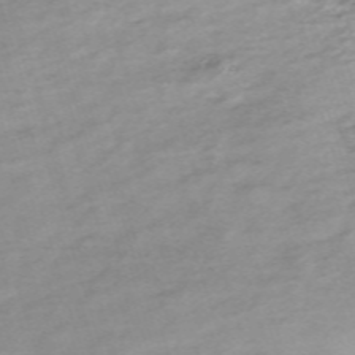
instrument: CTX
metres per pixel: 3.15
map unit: eHh
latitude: -61.3132
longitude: 52.9919
